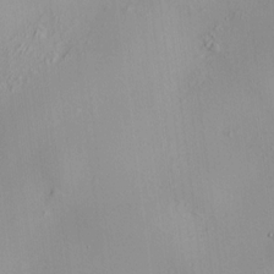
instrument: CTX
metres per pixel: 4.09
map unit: HNhu
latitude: 11.5182
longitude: 11.0298
